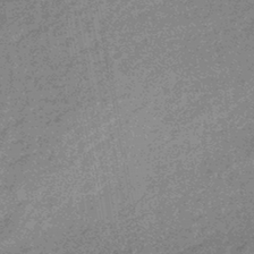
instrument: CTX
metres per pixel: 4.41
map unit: eHb
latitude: -44.0094
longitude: 86.9920
